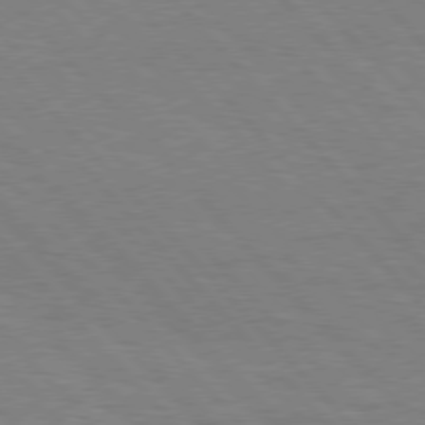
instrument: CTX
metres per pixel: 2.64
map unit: Hpe
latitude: 76.9891
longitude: -153.8961
